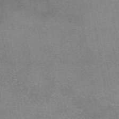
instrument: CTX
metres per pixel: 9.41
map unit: eAb
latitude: 48.0822
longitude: 103.2754
